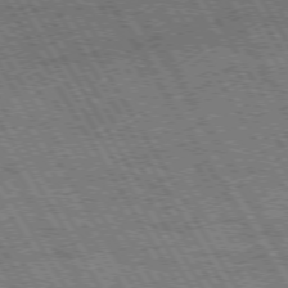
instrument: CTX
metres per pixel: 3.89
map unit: Hpe
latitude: 73.3860
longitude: -125.7449
